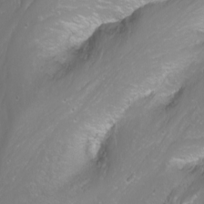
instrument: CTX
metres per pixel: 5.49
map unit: Nhu
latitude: -10.0472
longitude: -68.8758
